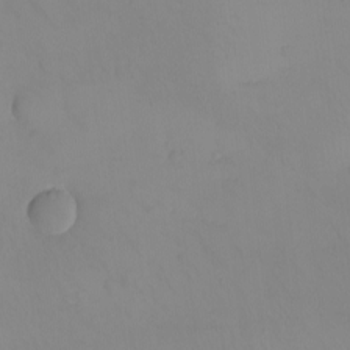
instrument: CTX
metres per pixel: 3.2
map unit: eHh
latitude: -9.4076
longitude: -66.4790
